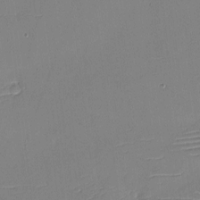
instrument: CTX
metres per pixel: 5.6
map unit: eHh
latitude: -4.1228
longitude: -79.9528
